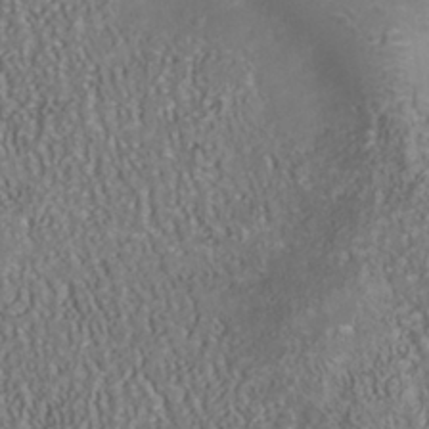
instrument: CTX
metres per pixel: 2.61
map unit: Nhu
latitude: -40.5951
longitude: -85.2915
